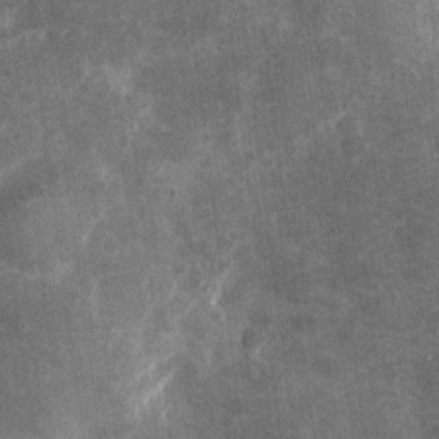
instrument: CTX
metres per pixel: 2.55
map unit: eHh
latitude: 4.7435
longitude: -71.6883
